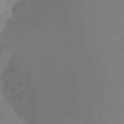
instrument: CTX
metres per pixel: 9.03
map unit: Ht
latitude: -16.1228
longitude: -50.3845
